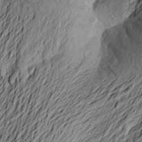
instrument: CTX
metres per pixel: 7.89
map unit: Aa
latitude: 23.5560
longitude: -149.0836
